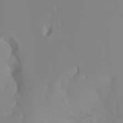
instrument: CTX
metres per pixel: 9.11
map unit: Ht
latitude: -4.4629
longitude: -61.6127
